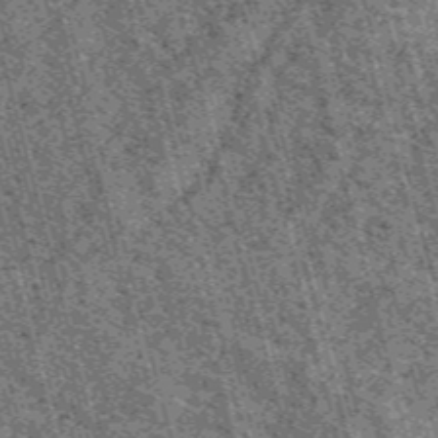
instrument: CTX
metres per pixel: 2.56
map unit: HNb
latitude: -55.8045
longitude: -43.3104
